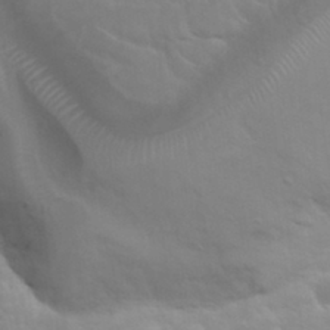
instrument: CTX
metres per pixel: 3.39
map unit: Nhu
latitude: 31.4427
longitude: -50.7246
